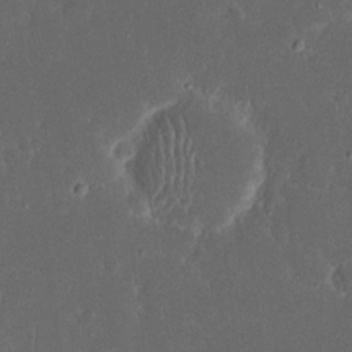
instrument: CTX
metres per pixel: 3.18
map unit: eHh
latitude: 17.1403
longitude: -73.8206
